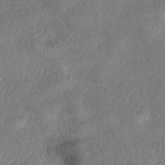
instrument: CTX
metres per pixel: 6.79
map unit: eHh
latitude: -41.2565
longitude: 119.9745
